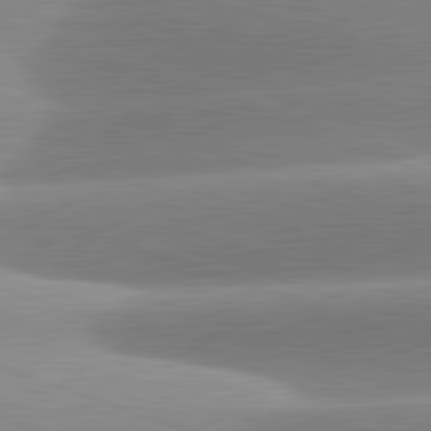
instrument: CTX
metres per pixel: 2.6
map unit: lApd
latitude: 81.5182
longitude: -158.6491
